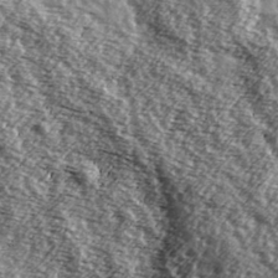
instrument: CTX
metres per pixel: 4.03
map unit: Hve
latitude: 31.9151
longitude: 150.0472
